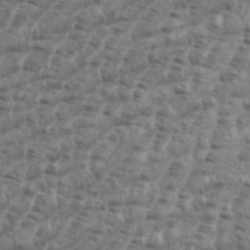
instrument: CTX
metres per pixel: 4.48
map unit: eHh
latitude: 35.9528
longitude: -136.4412
